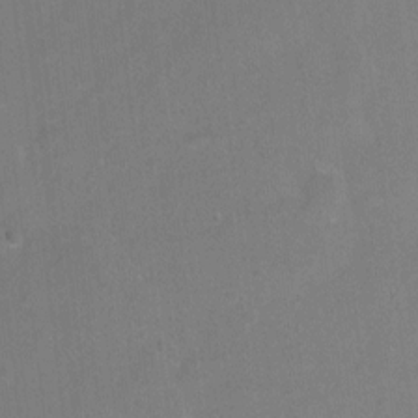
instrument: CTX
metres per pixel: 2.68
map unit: Hto
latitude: -5.2376
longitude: -35.8583
